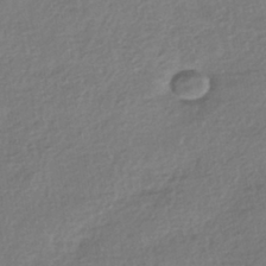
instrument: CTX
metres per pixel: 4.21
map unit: HNhu
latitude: -42.0283
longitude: 96.5385
